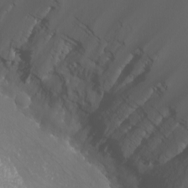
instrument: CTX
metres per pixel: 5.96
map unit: eHh
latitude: -7.3887
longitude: -76.3089
